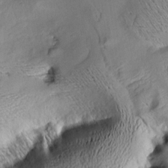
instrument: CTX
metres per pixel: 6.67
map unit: Aa
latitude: 9.0270
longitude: -142.5357
